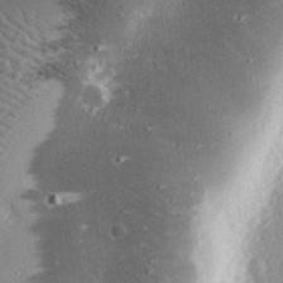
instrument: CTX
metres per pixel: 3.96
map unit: eHh
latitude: 23.4426
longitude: -89.9151
